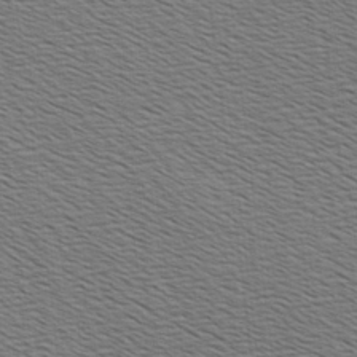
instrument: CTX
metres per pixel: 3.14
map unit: Hve
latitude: 3.2159
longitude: -125.3859
